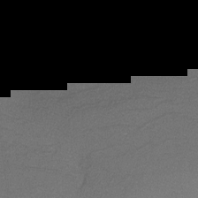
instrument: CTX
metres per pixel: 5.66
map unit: lHvf
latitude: -11.4454
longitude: -102.4979
